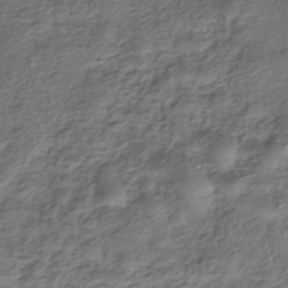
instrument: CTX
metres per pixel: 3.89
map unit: HNhu
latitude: -38.8786
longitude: 107.4455
